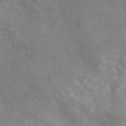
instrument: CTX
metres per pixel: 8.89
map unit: ANa
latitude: 45.6505
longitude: 26.7652
